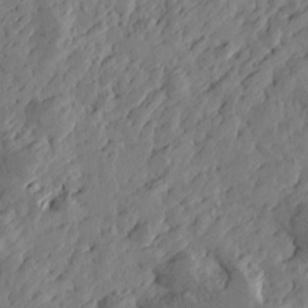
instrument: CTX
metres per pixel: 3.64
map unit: Htu
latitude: -3.0675
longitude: -178.5924
